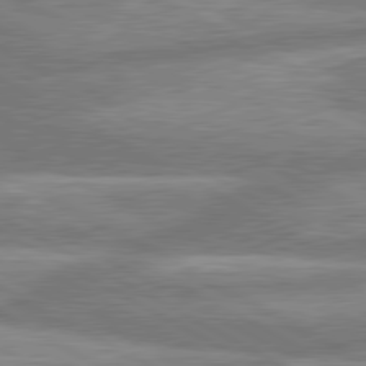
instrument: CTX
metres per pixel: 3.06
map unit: lApd
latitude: 80.4601
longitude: -166.5923
